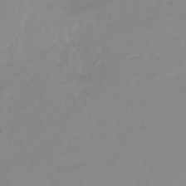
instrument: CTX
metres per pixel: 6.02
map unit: eHb
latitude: -44.6519
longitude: 80.9353
